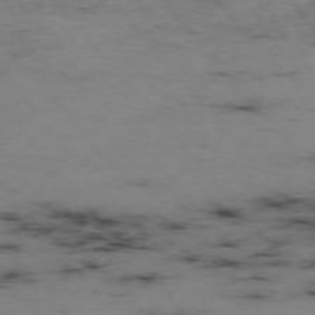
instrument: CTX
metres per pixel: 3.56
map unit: Hpe
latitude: -75.8234
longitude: -22.5735
